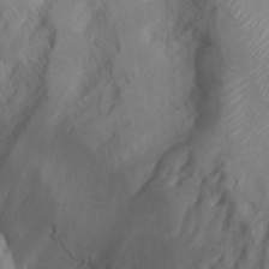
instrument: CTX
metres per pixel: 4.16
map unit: Ht
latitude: 11.4616
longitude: -32.5357
